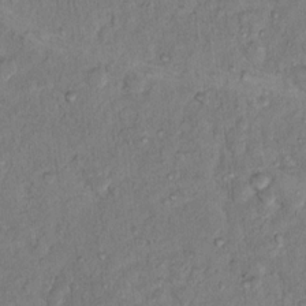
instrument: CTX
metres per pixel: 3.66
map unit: Hto
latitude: 13.5182
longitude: -37.4049
